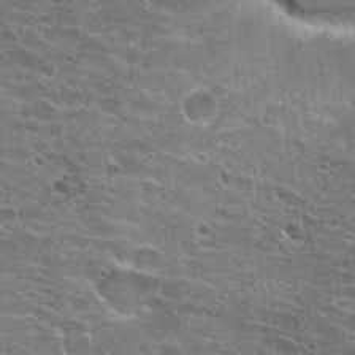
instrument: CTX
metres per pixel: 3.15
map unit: Hto
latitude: 21.8961
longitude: -42.3845
